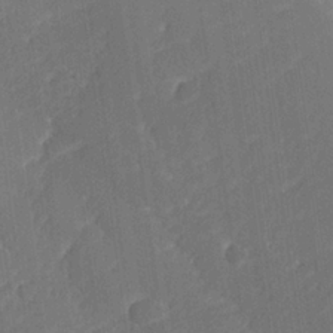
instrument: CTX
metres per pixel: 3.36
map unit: lHvf
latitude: 25.2159
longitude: 141.5021
